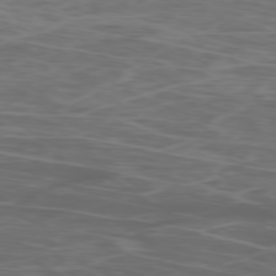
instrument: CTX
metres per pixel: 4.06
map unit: Ap
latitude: -78.8030
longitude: -75.7261
